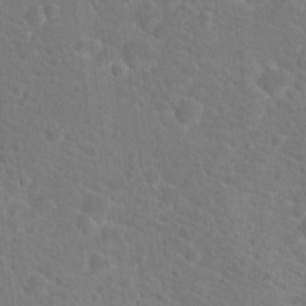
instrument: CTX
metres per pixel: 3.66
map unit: Hto
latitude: 18.8191
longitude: -37.4049
